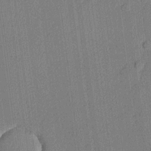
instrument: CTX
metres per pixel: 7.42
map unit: lHvf
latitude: 21.3104
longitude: 141.7289
